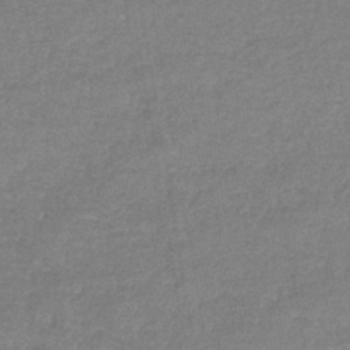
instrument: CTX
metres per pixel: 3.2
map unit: lHb
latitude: -41.5777
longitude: 66.7085
